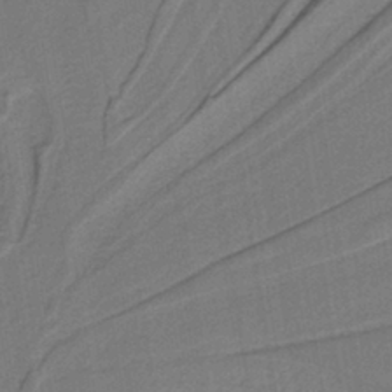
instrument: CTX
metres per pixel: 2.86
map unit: lHb
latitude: -38.8975
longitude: 54.9353
